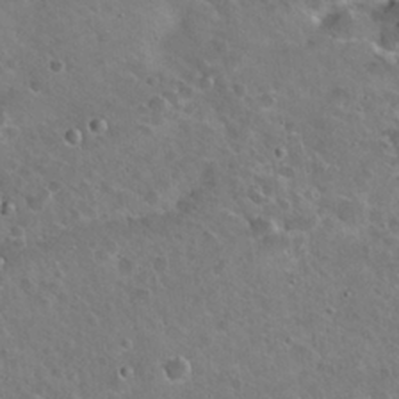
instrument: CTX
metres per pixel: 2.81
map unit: Hto
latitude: 19.4993
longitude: -49.6505
